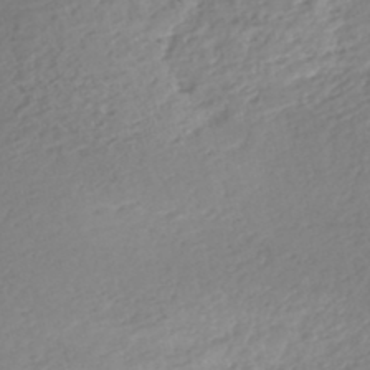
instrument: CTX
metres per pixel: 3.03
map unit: Nhe
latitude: -46.5573
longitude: -172.3089
